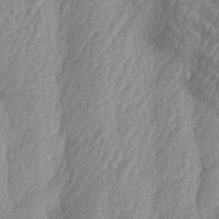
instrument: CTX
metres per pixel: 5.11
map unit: lAa
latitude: -5.1620
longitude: -129.6883
